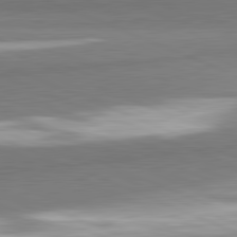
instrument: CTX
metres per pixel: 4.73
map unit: lApd
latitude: 82.0822
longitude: 174.5006
